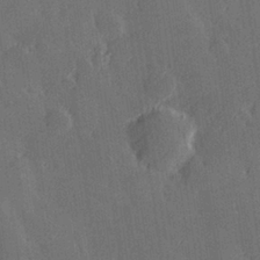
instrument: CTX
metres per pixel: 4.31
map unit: Hve
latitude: 27.8206
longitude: 145.3321
